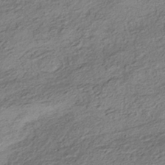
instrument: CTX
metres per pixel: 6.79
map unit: HNhu
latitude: -42.1038
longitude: 105.9745
